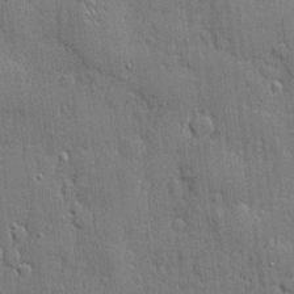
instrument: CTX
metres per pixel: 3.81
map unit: eHh
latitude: 5.4426
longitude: -75.4615
